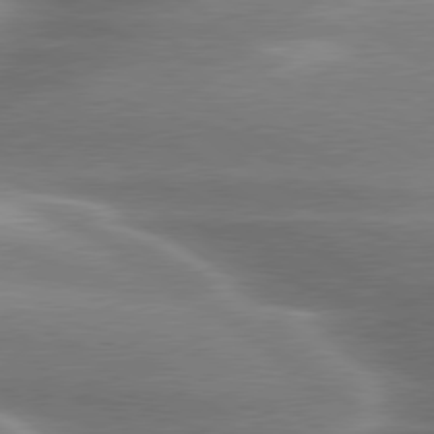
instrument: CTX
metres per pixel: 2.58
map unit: lApd
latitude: 79.8773
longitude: -119.2537
